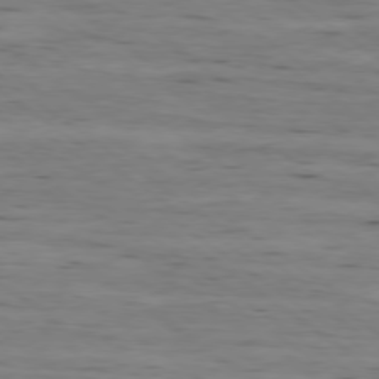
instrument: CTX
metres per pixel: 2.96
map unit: Ap
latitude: -79.3320
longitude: -101.8206
